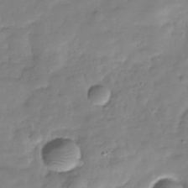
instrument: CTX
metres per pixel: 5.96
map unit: Hve
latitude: -31.0108
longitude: 90.6330
